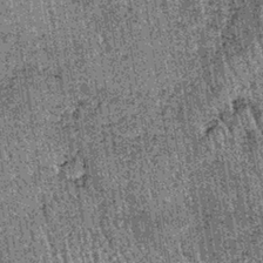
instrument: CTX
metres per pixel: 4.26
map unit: lHb
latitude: -38.5573
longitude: 67.3510
